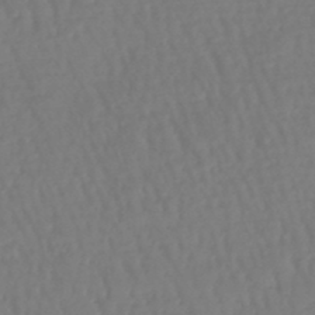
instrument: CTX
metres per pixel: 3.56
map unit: lHb
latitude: -47.0486
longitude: 61.8800
